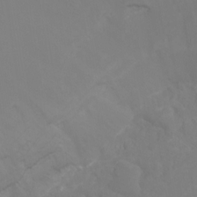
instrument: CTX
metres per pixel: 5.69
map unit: Ht
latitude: -9.6722
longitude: -45.8772
